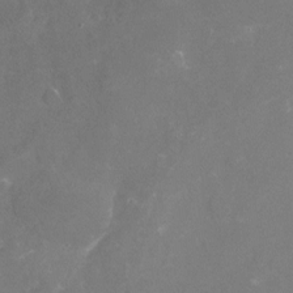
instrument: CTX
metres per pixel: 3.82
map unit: Nhu
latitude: -17.4455
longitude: -58.0633
